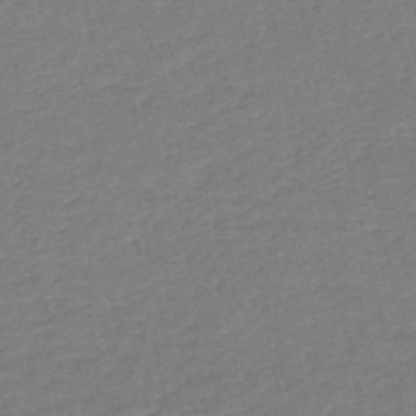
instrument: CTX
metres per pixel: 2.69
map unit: HNb
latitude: -53.0486
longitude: -48.6490
